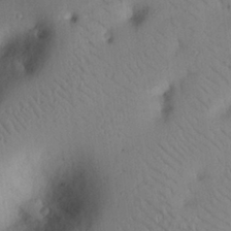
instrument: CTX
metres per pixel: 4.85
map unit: eHh
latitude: 25.6693
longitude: -76.4223
